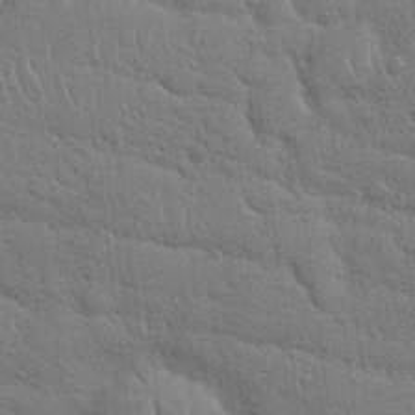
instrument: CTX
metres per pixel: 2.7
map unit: Hto
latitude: 19.3670
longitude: -51.7071
